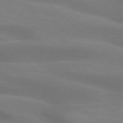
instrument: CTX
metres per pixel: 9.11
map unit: lApd
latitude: 74.2145
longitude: -48.6113
